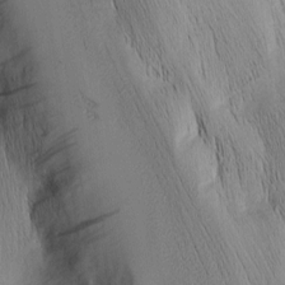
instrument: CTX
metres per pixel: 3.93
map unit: Nhu
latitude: -7.2943
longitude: -152.4601
